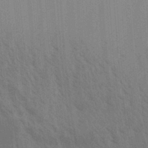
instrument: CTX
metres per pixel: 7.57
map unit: Aa
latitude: 30.6113
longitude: -139.3293
